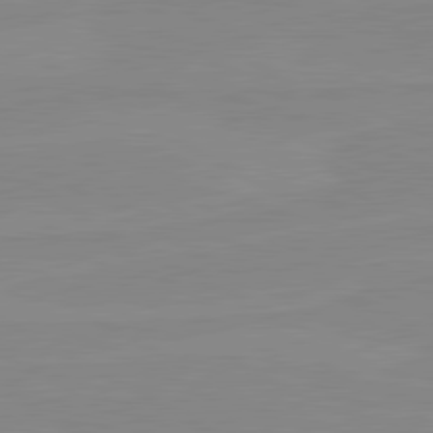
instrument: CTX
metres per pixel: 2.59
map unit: lApd
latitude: 80.7435
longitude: -176.1578
